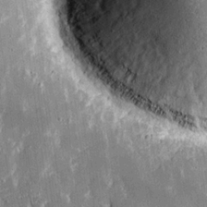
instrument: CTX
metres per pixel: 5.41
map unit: eHh
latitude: 18.4790
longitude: -69.9150
